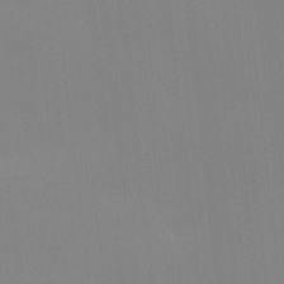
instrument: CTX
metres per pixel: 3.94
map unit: Ave
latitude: 2.4979
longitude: -112.9325
